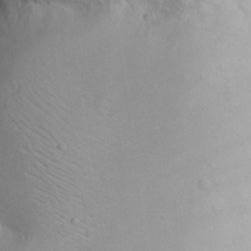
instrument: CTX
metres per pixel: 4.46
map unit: eHh
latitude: 18.7813
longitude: -71.4804
